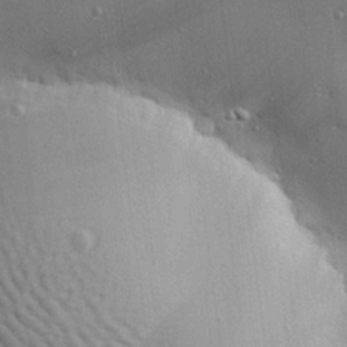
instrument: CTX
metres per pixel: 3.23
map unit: eHh
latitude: 25.0269
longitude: -89.2348
